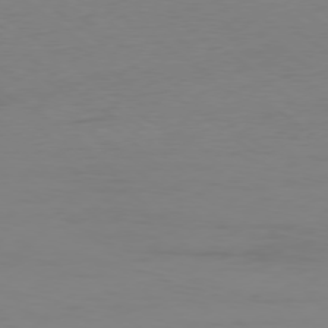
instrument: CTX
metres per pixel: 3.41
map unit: Ap
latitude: -78.5195
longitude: -95.6127
